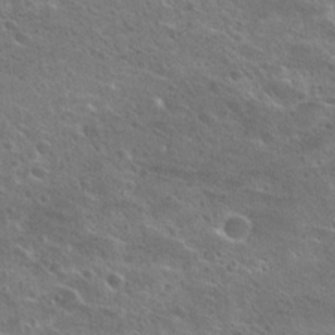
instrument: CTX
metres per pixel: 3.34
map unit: Hto
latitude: 25.4237
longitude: -45.6127
